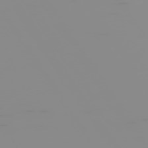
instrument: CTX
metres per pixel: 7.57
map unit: Hpe
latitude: -75.0298
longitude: 6.4818
